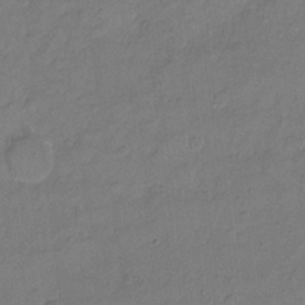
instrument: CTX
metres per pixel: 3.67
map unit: Hto
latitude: 5.8394
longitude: -61.8205
